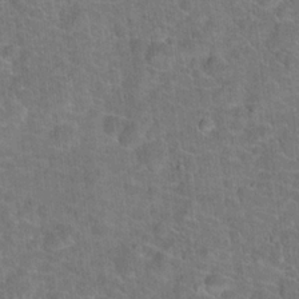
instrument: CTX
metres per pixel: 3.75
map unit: Hto
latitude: 18.6868
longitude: -43.4049
